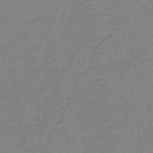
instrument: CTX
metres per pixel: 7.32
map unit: lHb
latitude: -41.7666
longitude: 64.1984
